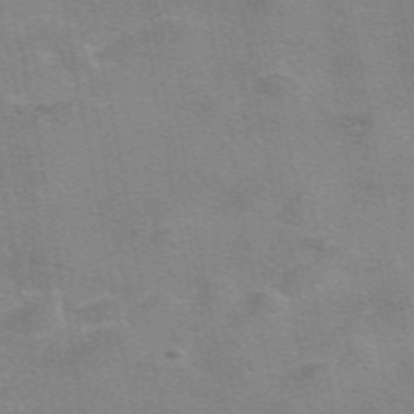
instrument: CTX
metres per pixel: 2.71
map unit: eAb
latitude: 49.8205
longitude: 105.2754
